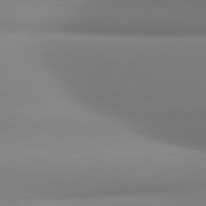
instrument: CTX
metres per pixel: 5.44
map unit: lApd
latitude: 81.2537
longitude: 143.1998
